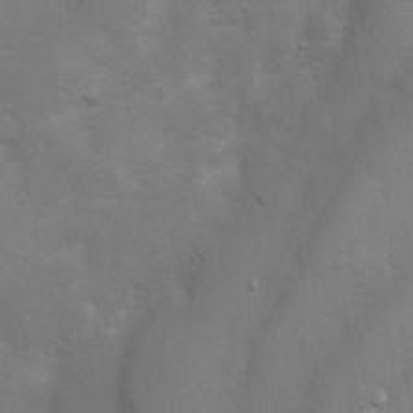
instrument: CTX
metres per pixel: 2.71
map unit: Nhu
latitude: 5.0458
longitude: -24.6112
